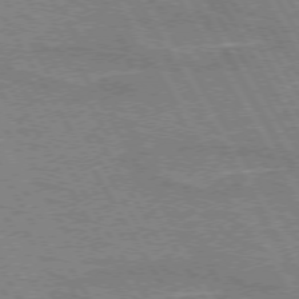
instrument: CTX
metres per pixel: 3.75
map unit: lApd
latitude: 72.8758
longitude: -55.4426
